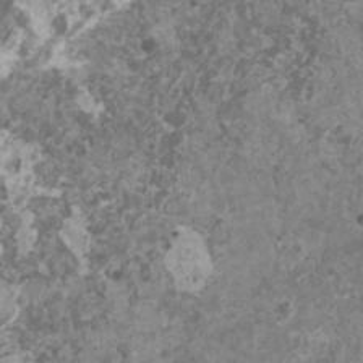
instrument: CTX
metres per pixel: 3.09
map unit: HNhu
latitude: 0.7435
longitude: 4.1983
